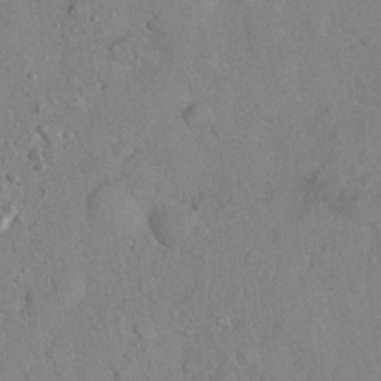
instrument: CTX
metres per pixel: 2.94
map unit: Nhu
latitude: 27.2537
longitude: -65.7450
